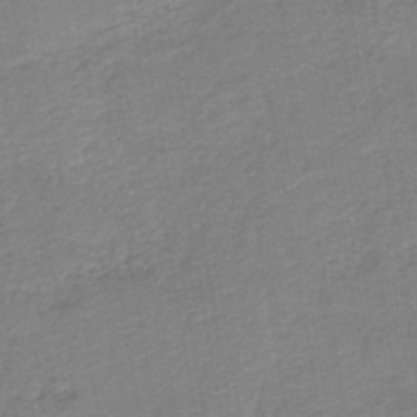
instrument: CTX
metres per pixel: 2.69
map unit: HNb
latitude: -41.1053
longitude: 50.6140
